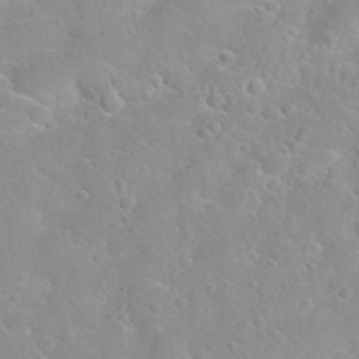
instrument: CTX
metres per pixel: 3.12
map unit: Nhu
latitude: 30.3090
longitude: -50.9324
